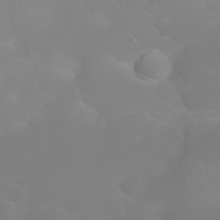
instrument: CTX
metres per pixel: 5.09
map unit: Nhu
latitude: 23.6883
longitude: -64.7813
